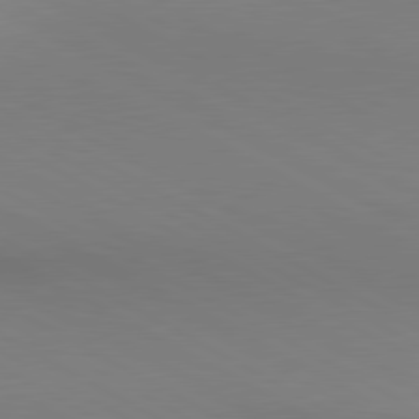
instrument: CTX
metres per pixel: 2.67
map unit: lApd
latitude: 80.5924
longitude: 146.3684
